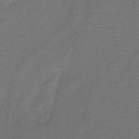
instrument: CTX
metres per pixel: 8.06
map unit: lHb
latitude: -42.7652
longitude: 53.1242
